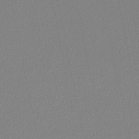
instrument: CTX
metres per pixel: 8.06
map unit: lHb
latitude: -45.4077
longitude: 75.2376
